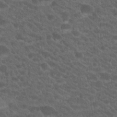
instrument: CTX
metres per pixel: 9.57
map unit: Hto
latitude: 19.8583
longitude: -35.9717
